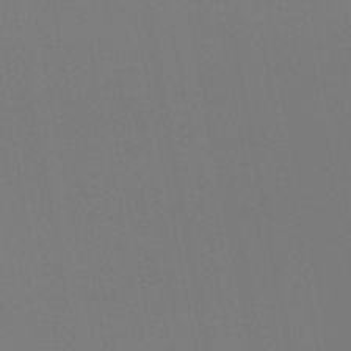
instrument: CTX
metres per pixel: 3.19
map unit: lHb
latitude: -48.2740
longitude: 62.2928
